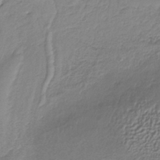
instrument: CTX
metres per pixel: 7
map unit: HNb
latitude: -34.6518
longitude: 60.6896
